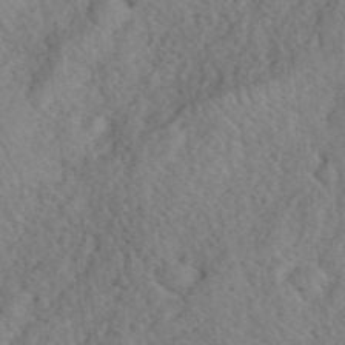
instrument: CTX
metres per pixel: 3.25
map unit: eHh
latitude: 40.5923
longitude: -56.4601
